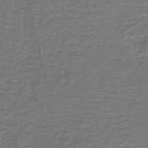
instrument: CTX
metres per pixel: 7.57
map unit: lHb
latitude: -42.8030
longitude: 57.1998
